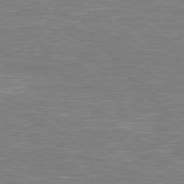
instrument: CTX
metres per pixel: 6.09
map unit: Hpe
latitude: 78.8758
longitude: -126.6680
